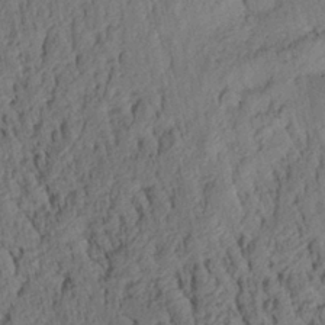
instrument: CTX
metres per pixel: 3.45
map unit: Aa
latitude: 28.3278
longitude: -135.0458
